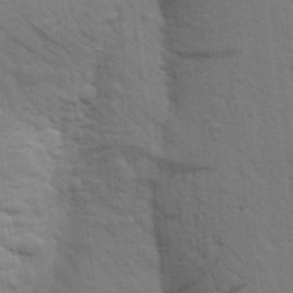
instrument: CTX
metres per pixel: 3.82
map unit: Aa
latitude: 25.1025
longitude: -148.4412
